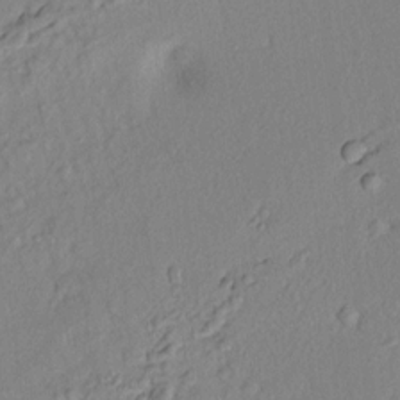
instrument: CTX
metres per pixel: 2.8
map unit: lAvf
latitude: 8.0633
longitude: 166.9731
